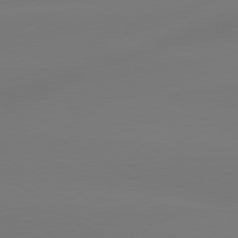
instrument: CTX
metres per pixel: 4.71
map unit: lApd
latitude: 79.7639
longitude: -136.7058
